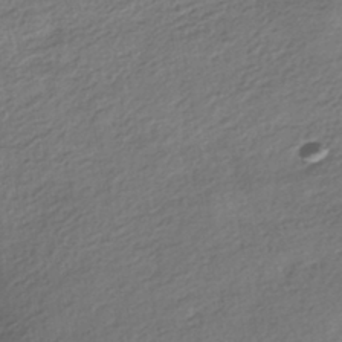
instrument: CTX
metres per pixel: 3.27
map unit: HNhu
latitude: -41.1053
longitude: 96.4629
